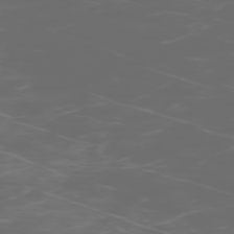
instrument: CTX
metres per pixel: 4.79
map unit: Hpe
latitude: -73.6155
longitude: 5.8989
